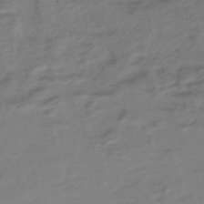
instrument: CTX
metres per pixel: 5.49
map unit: eHh
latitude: -43.8044
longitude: -29.1970
